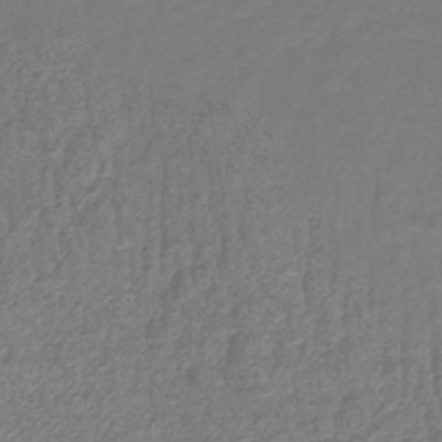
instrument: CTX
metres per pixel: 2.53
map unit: lHb
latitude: -42.5951
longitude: 81.0865
